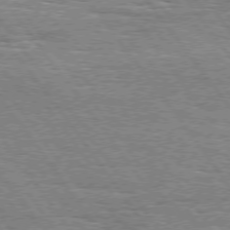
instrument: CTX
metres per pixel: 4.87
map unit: Hpe
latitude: 74.3467
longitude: -138.7057
